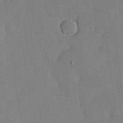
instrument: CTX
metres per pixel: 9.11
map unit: lHvf
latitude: 17.4804
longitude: -114.5734
